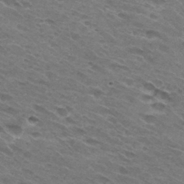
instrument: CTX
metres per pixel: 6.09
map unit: Hto
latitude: 31.6127
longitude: -46.1767
